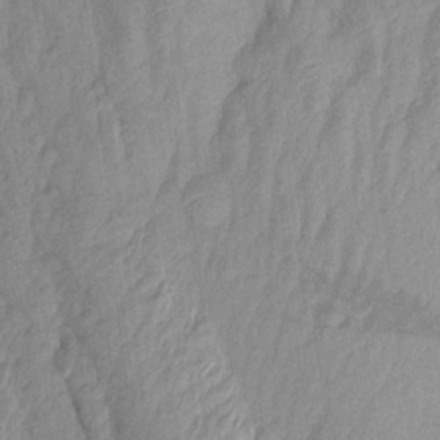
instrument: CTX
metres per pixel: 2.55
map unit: Aa
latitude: 18.5168
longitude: -146.4979
